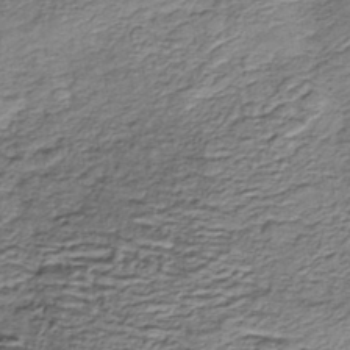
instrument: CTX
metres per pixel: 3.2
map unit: eHh
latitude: -42.9919
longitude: 116.9163
